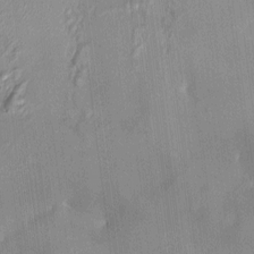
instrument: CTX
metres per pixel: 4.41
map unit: HNhu
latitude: 4.6490
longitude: 7.9745
